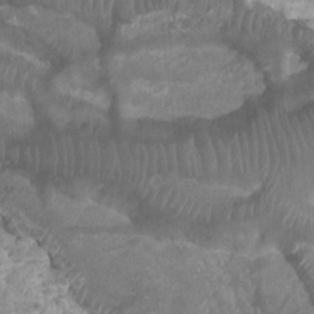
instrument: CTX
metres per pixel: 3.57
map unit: Htu
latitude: 2.3278
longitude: -20.5168
